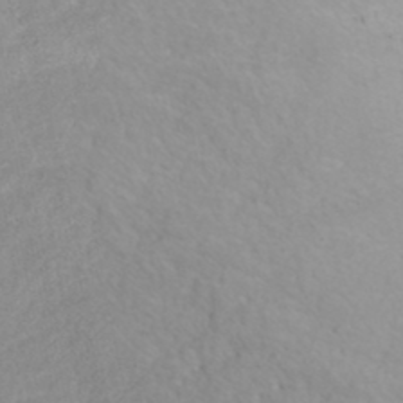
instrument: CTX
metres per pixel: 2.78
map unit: Nhe
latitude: -47.6722
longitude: -173.0080
